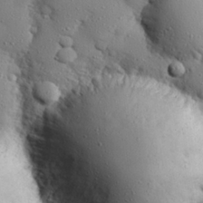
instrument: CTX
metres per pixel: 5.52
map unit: eHh
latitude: 26.9703
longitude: -78.1578
